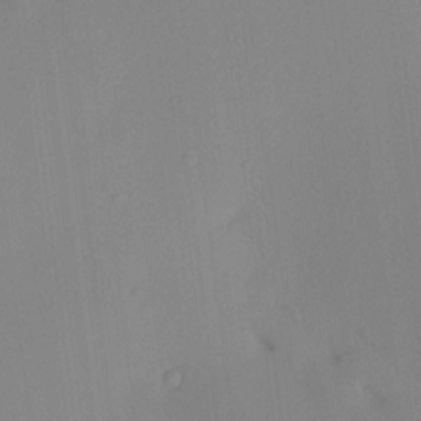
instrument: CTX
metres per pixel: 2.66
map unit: HNhu
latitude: 10.7435
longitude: 16.0094
